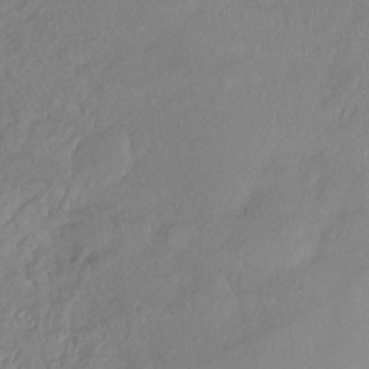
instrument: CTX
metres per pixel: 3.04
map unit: Hto
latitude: -14.4818
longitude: -43.5938
